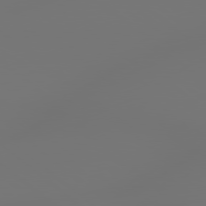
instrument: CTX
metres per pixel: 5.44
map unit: lApd
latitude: 79.0459
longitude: 178.1228
